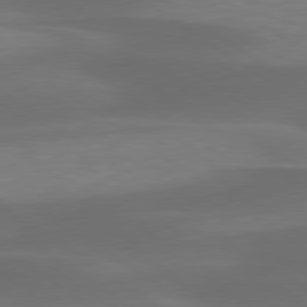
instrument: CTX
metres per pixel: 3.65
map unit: lApd
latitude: 79.5371
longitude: -90.6679
